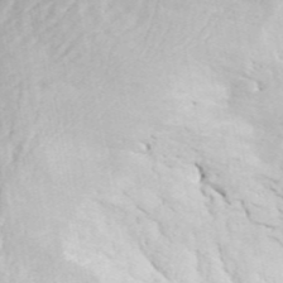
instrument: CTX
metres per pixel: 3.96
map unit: ANa
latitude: 45.5371
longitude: 28.1984
